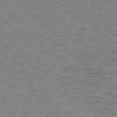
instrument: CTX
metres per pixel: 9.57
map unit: Ap
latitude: -78.8597
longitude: -79.5182
